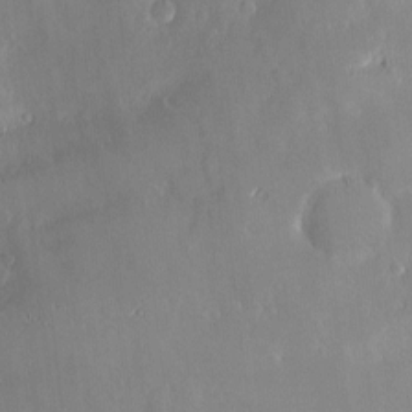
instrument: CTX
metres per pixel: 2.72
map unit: Nve
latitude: -8.6707
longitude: 172.9542
